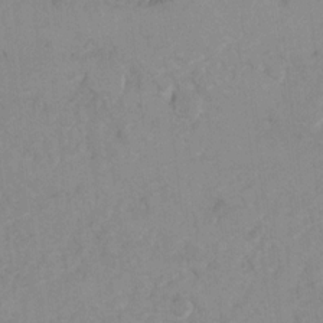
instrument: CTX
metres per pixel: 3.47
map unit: Hto
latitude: 7.3482
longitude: -35.0269
